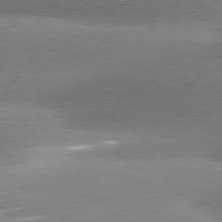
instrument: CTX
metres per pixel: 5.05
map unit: lApd
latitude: 80.8380
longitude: -162.9892
